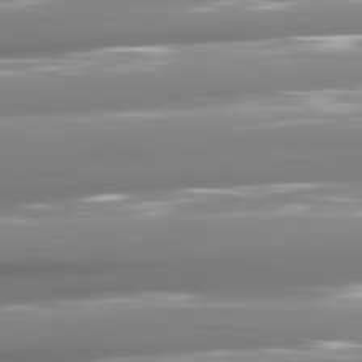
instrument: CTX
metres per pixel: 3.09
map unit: lApd
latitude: 81.4048
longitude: -141.0458
